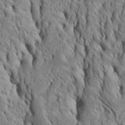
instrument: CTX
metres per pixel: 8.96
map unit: Htu
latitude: -4.9730
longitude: 152.4062
